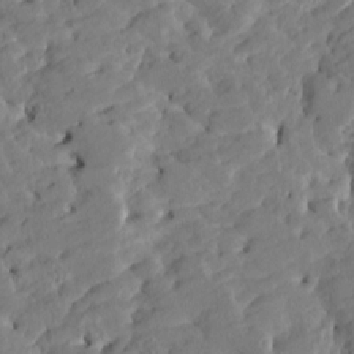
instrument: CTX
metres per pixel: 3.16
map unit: HNhu
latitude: 5.8583
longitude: -5.2915
